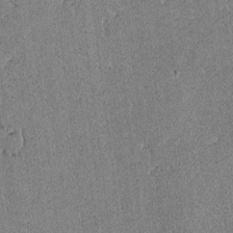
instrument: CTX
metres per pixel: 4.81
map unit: lAvf
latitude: -8.8597
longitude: -113.3670
